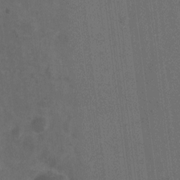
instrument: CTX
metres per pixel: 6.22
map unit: Hto
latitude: -10.0283
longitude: -36.3279
